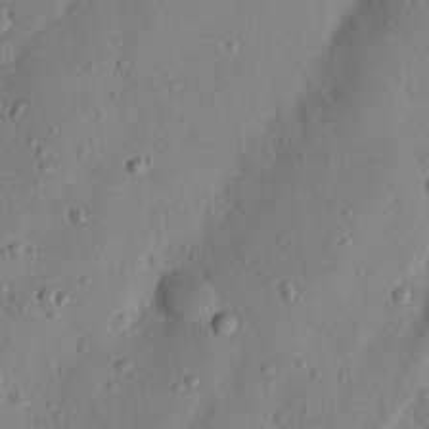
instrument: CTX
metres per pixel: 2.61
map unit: Nhu
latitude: 20.1767
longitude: -77.2537
